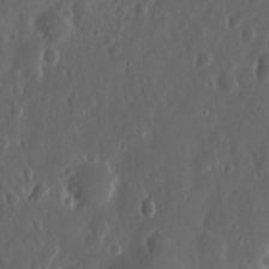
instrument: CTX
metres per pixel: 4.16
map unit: Nhu
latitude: 13.9528
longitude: -73.3293
